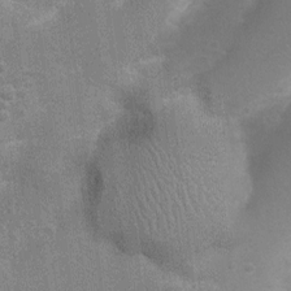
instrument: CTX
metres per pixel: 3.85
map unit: Nhu
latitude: 4.3278
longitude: -25.1403
